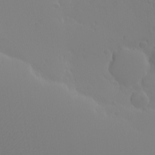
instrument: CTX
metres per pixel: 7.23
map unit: Nhu
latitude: -7.6533
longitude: -70.1011
